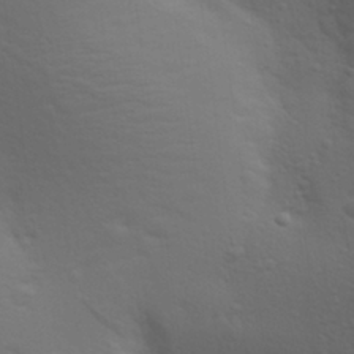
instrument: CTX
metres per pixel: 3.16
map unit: Aa
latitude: 29.4048
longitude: -139.2915
